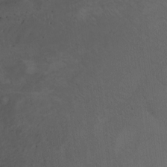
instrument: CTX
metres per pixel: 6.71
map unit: Nhu
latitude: -7.9556
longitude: -68.3845
